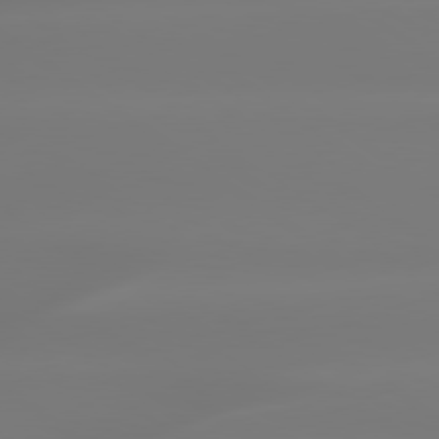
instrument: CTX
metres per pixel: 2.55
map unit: lApd
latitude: 79.5749
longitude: -136.4601
